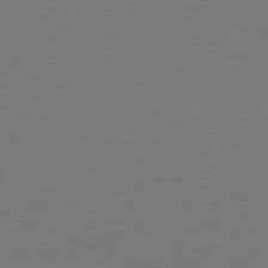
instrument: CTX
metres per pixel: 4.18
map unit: Hpe
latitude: -81.7667
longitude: 8.6140
